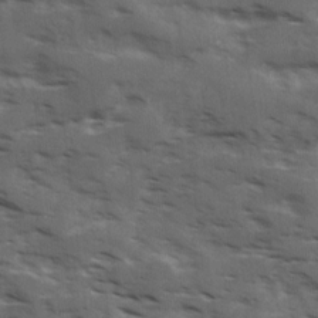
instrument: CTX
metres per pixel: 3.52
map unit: Ave
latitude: 18.2900
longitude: -130.8758
